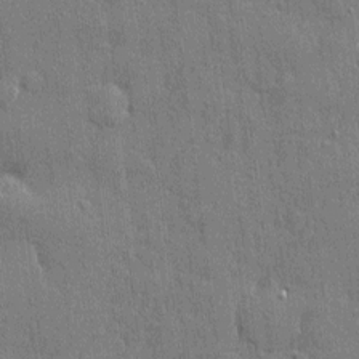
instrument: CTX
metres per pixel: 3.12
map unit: eHh
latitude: 4.8947
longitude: -75.5371
